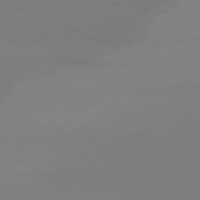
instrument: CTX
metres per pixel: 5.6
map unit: Hpe
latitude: 78.7247
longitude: -131.6694
